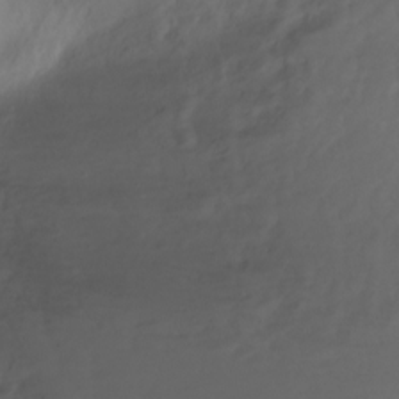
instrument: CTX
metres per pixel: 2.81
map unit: Ht
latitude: 2.0633
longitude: -36.4601
